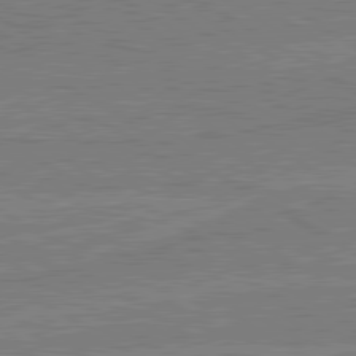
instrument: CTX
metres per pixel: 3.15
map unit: lApd
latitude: 80.5357
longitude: 169.7666
